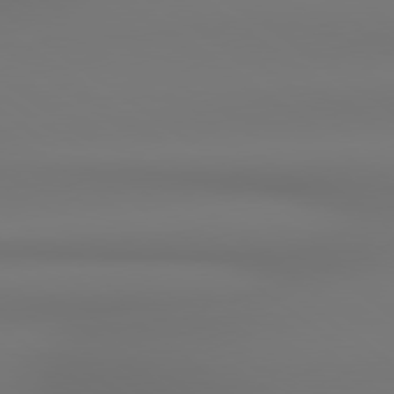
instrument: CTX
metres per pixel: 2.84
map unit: lApd
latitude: 78.9703
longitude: -136.7624
